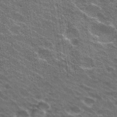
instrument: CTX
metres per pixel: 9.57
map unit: Hto
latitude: 31.0270
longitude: -43.1025
